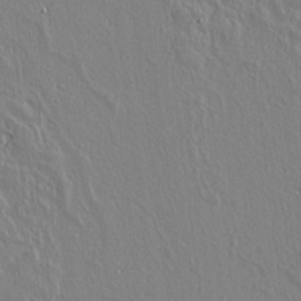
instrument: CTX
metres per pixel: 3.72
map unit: lAvf
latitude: 14.3279
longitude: -125.6693
